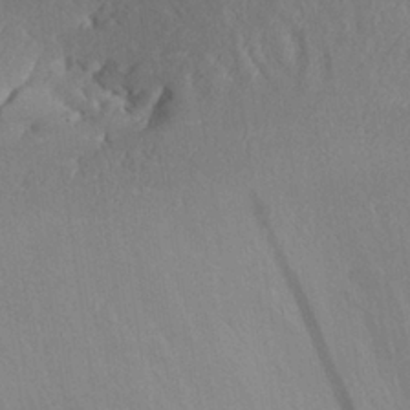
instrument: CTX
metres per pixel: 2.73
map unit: Aa
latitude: 25.9906
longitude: -133.2726
